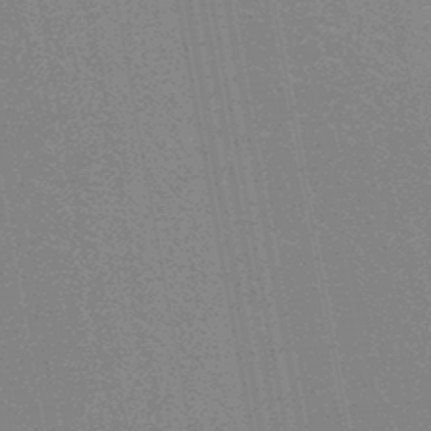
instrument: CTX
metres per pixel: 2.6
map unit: HNhu
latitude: -47.0864
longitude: 99.6722
